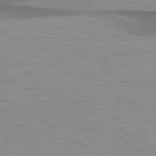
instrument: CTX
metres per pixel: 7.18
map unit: lApd
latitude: 79.3860
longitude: -87.7449
